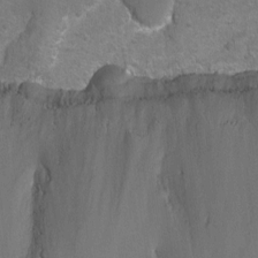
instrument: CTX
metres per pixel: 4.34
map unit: Nhu
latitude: -7.5021
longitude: -40.9324
